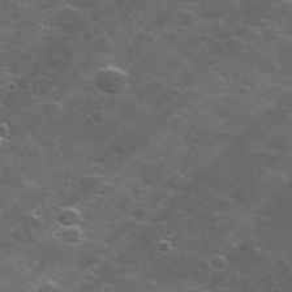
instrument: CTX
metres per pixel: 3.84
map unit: lHvf
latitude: 35.6127
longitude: -91.7828
